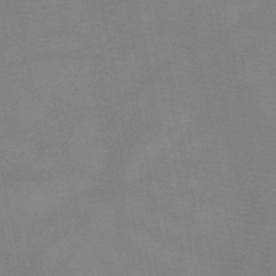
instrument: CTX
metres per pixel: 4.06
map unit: HNb
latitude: -49.0865
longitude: -40.7813
